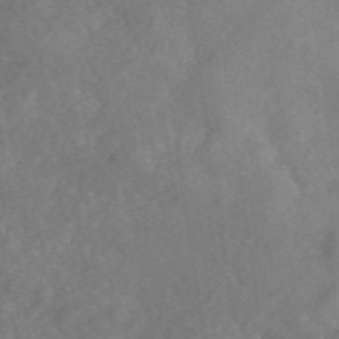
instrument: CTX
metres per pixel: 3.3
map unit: eAb
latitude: 46.3090
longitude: 127.3320
